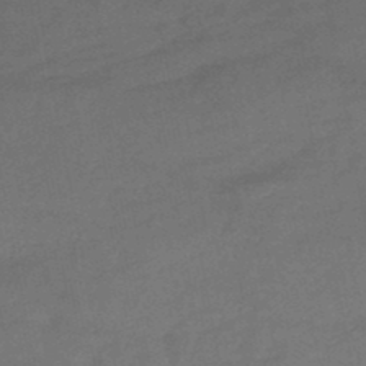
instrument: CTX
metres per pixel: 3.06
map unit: HNhu
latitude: -47.2943
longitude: 90.1228
